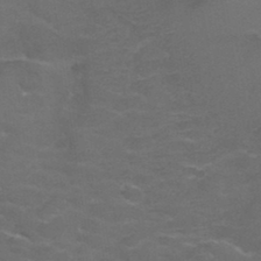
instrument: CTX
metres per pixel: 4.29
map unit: Hto
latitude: 35.0080
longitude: -50.0444
